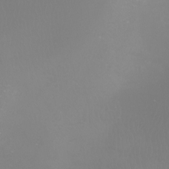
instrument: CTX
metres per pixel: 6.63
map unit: Nhu
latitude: -8.6329
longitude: -94.2523
